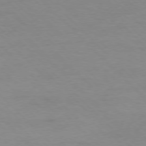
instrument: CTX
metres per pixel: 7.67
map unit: Ap
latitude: -77.7478
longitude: -82.9891
